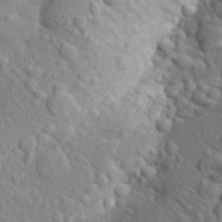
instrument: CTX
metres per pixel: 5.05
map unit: Aa
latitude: 24.6490
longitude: -148.2334
